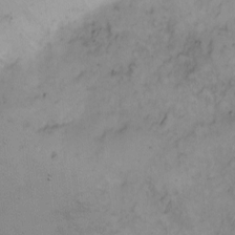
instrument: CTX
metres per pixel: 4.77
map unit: Nhe
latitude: -1.2943
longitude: -59.3671
